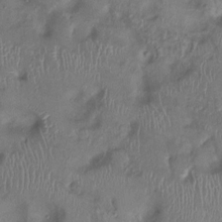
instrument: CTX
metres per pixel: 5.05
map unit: Ht
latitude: 0.1577
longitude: -12.8380
